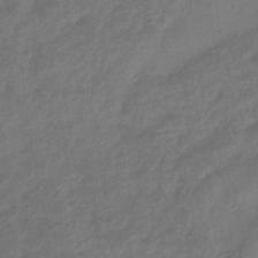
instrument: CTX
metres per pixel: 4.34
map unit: eHb
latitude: -35.6155
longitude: 81.5021
